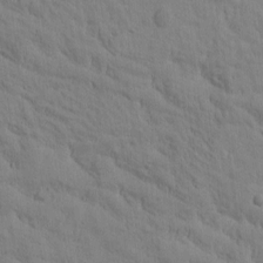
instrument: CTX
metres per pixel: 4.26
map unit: Htu
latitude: -2.7463
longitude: 172.5007
